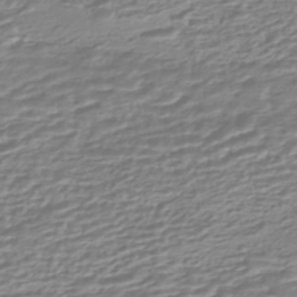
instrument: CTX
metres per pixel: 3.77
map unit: HNhu
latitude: -44.0283
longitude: 99.7855
